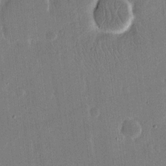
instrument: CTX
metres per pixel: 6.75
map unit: eHh
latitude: 15.1215
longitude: -70.4223
